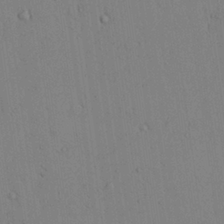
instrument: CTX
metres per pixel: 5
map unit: Aa
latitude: 25.7260
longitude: -137.3482
